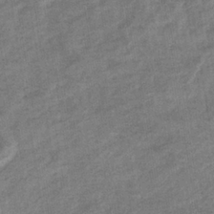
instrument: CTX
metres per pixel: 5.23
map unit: eHb
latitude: -35.4643
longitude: 78.2172
